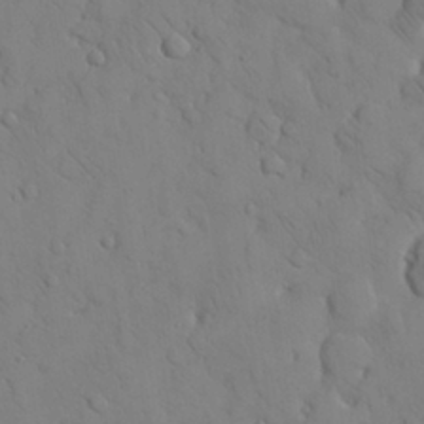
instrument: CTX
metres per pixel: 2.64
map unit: Nhu
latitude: 28.4034
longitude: -72.8002
